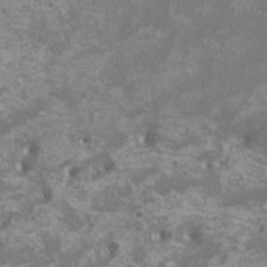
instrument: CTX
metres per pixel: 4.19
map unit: HNhu
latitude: 1.5749
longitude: -2.0822
